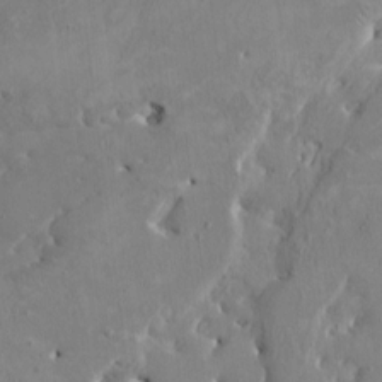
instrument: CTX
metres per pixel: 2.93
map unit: HNhu
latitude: 4.1956
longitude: -4.2900
